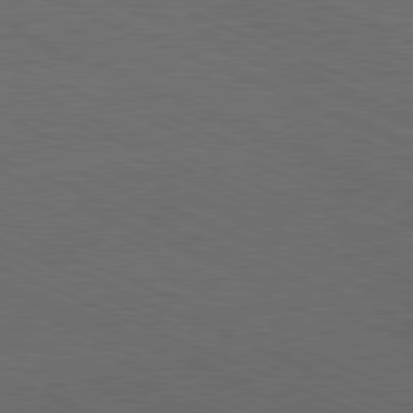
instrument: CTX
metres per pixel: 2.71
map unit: Hpe
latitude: -81.9745
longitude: 15.8801
